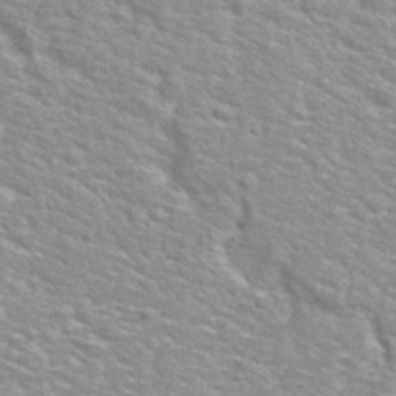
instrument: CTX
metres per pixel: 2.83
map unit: Hto
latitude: 30.3090
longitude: -49.0458
